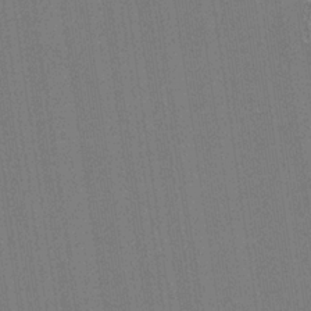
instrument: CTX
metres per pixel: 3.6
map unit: HNb
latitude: -32.1606
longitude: 57.7855
